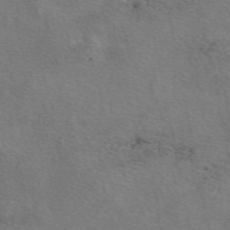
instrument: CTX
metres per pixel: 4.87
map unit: eAb
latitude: 50.6301
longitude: 109.8233
